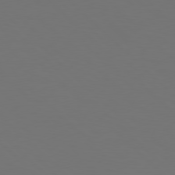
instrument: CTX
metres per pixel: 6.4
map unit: Hpe
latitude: 77.8583
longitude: -175.4426
